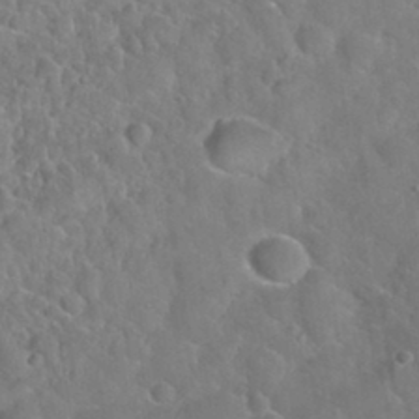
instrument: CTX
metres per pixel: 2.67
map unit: Nhu
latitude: 31.7072
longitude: -51.3292
